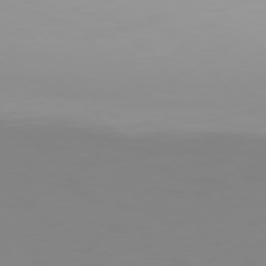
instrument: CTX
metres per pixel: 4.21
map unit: Hpe
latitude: 77.5182
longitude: -172.6112
